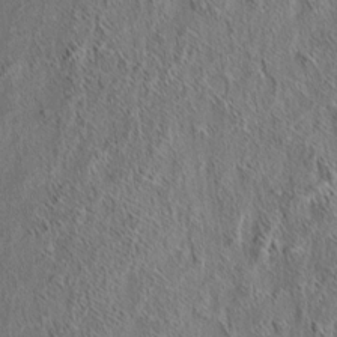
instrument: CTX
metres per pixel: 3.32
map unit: eHh
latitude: 6.0255
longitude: -76.7624
